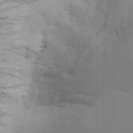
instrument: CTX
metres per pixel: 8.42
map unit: Aa
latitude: 17.6883
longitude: -125.6505
